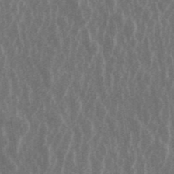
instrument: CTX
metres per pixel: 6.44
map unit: ANa
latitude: 43.2159
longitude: 16.2362
